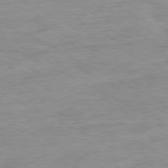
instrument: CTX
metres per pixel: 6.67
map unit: Ap
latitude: -80.1984
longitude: -75.7639
